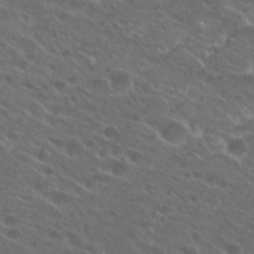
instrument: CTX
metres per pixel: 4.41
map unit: Hto
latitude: 25.3481
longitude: -39.9528
